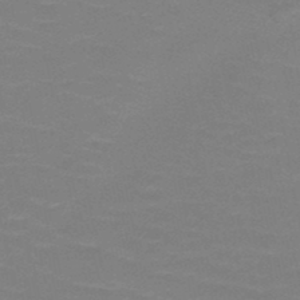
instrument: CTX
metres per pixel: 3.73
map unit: HNb
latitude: -48.3873
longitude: -48.4412
